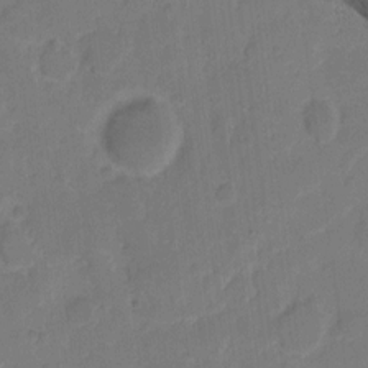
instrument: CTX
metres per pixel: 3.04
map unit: eHh
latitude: 7.6883
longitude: -65.5560
